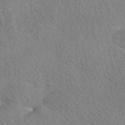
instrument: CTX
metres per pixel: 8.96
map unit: eAb
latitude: 50.2144
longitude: 112.3684
